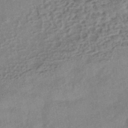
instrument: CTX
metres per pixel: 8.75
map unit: eHb
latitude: -41.6911
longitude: 84.1227
